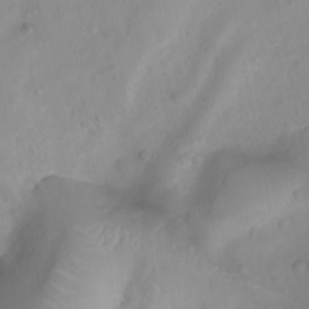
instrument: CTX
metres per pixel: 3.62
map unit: Htu
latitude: 3.2537
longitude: -22.1578
